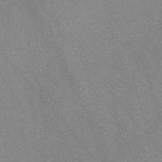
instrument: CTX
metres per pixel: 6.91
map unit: Nve
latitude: -58.0283
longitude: 63.6533
